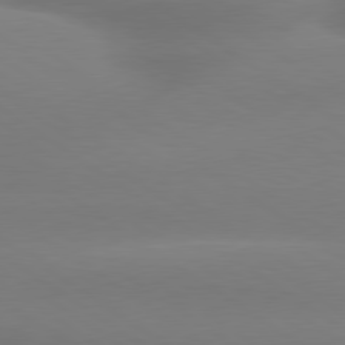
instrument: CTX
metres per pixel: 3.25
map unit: lApd
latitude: 79.6505
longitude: -134.5357
